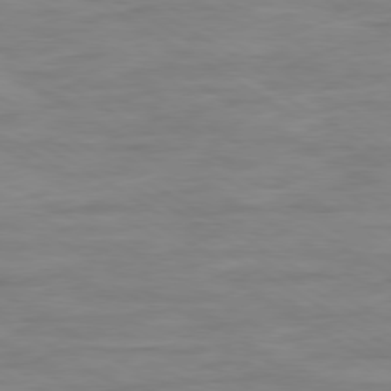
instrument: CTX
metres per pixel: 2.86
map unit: Ap
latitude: -80.2173
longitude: -103.7449
